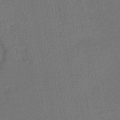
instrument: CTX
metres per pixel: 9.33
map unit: HNhu
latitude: -47.8044
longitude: 99.2754
